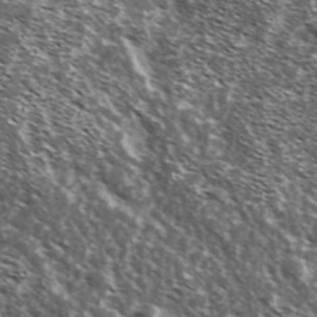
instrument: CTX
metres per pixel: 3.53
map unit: Ave
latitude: 37.8017
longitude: -108.5167
